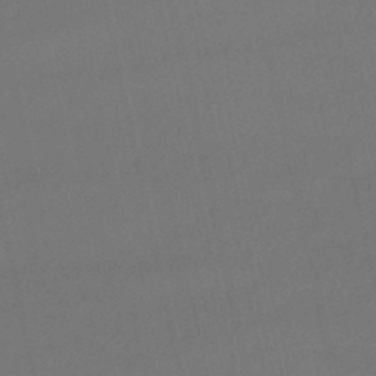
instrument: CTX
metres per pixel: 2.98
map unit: lHb
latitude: -47.1809
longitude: 67.0675
